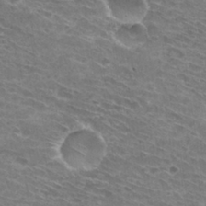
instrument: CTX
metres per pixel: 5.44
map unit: Hto
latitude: 30.4790
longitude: -44.4412
